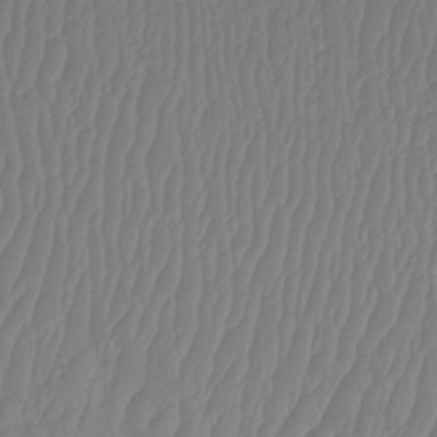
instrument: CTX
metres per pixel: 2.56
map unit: Htu
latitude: -8.1417
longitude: -75.0647
